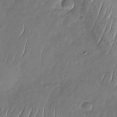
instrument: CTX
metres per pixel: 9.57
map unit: Nhu
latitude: -29.9367
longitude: -58.6680
